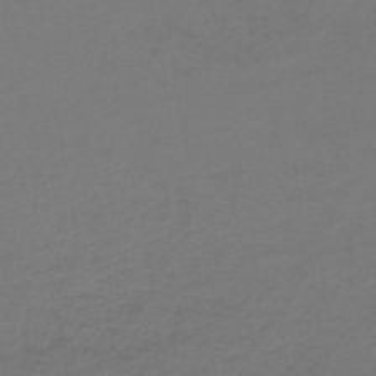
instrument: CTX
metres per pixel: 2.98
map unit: lHb
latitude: -45.5210
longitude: 68.5195
